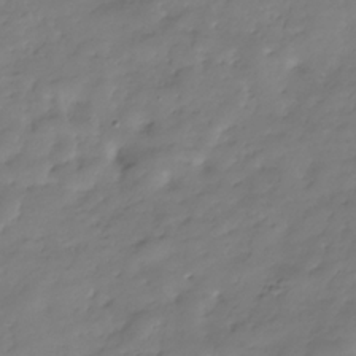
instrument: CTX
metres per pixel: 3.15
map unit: Hve
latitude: -31.4076
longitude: 90.1795
